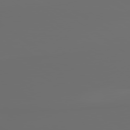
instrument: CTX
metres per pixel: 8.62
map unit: lApd
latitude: 79.8017
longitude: 176.5952
